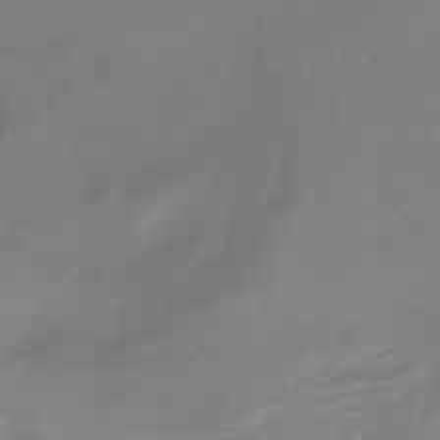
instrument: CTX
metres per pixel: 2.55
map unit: HNb
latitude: -32.9542
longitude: 60.9731
